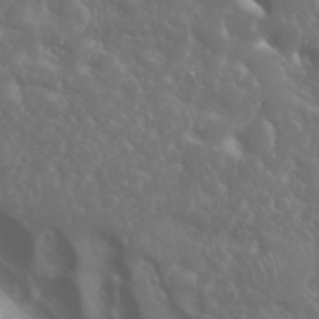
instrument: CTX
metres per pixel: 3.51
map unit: eHh
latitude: 34.7057
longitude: -60.0633
